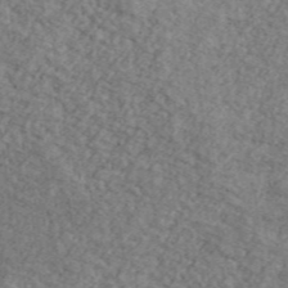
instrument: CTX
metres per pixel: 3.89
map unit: Ave
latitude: 41.1781
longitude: -110.6113
